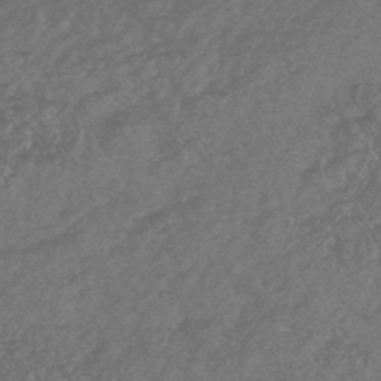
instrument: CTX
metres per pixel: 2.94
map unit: HNhu
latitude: -45.4643
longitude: 93.2376
